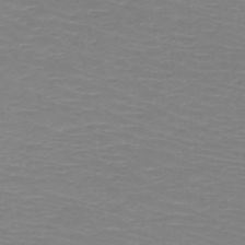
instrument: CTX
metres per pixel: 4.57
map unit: HNb
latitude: -48.5763
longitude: -45.6316
